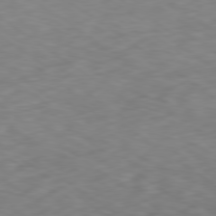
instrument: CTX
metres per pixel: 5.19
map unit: Ap
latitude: -79.7099
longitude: -73.2159
